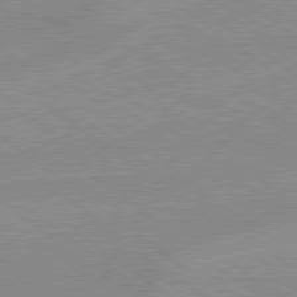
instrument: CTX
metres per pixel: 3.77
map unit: Hpe
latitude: 78.8191
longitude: -144.6490
